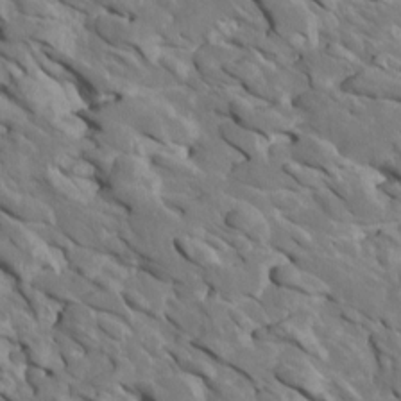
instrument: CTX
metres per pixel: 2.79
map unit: Htu
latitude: 1.1403
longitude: 142.8408
